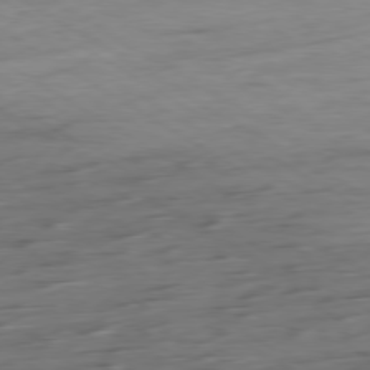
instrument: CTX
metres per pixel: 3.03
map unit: Ap
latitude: -79.0486
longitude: -58.0822
